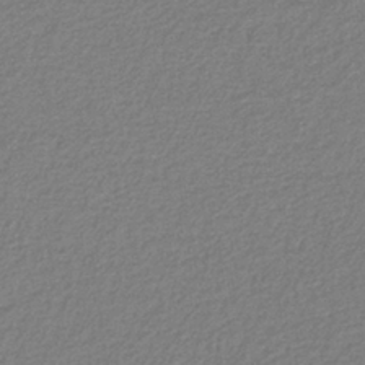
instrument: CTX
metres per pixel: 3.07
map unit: eAb
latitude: -38.8408
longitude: 52.0472
